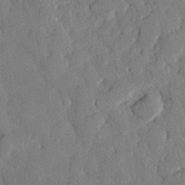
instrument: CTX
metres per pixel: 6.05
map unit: eHh
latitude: 27.9906
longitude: -77.4048
